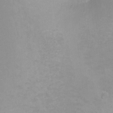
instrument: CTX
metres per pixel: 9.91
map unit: Ht
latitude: -8.4440
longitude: -35.8772
